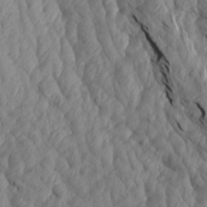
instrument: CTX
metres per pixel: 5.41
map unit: Aa
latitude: 19.1970
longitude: -146.4034
